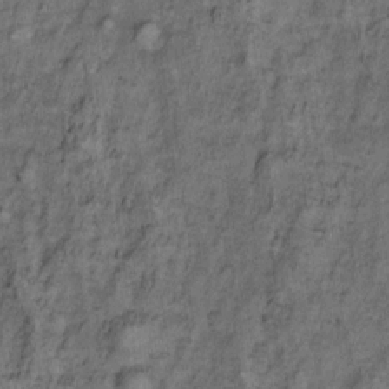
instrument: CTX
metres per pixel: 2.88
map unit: Ht
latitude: 8.5546
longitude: -38.5546
